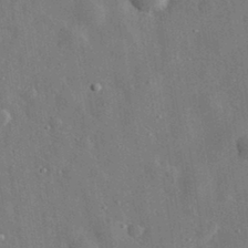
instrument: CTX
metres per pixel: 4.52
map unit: eHh
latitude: 31.8962
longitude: -77.8205
